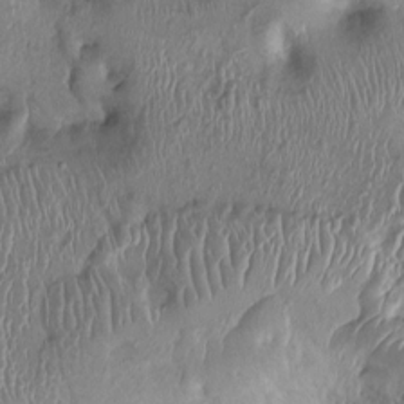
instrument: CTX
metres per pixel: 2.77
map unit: Ht
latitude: -0.8219
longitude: -13.7072
